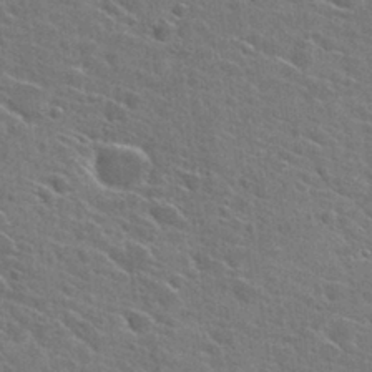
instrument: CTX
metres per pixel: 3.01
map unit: Hto
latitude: 27.9528
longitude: -45.4993
